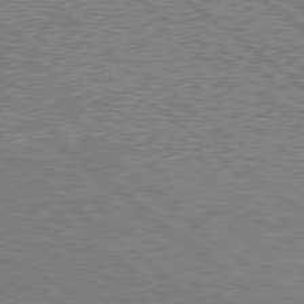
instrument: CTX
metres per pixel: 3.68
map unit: Hpe
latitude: 78.2901
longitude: -160.9136
